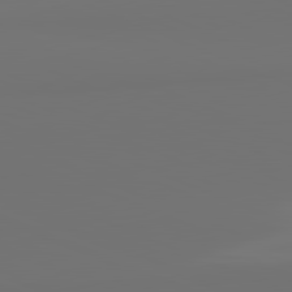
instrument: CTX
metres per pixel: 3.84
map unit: lApd
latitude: 81.9150
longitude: 155.3510
